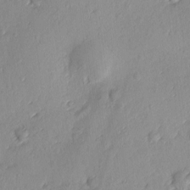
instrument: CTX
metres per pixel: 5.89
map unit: Ave
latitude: -10.5385
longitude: -121.5749
